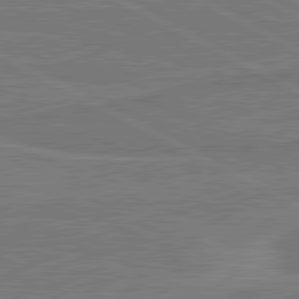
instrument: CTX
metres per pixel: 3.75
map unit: lApd
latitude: 80.9703
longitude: 168.2550
